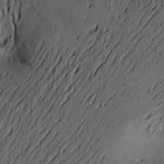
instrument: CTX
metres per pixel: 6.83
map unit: Aa
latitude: 17.2915
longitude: -144.5546
